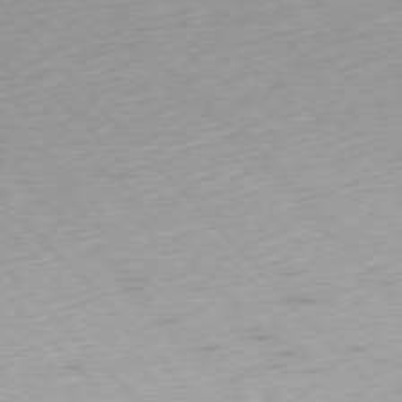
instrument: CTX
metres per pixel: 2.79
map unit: Ap
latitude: -76.6518
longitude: -60.3656
